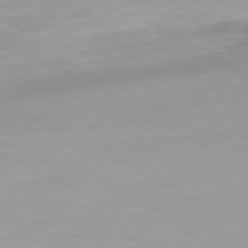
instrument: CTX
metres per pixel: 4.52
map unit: Hpe
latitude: -81.0109
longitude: 16.4440
